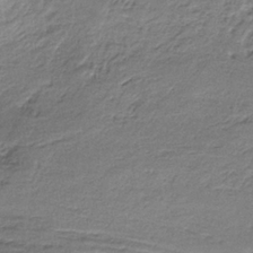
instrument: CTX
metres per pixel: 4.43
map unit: lHb
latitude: -35.7289
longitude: 62.4251
